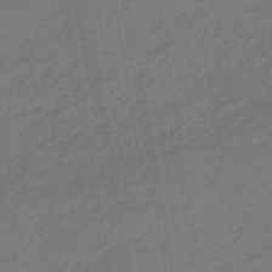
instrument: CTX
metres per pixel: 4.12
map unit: eHb
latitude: -46.9352
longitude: 88.1039
